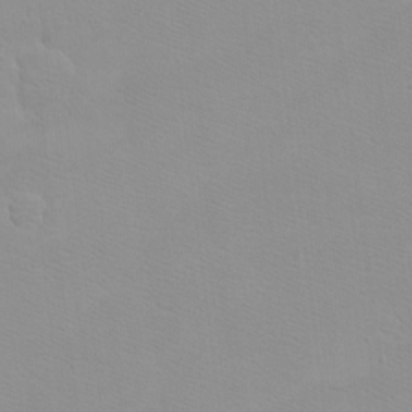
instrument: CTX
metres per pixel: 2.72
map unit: eHh
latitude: -8.1606
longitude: -70.5546
